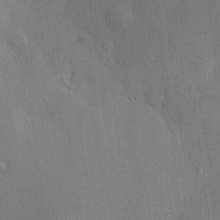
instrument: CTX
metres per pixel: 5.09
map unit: Hve
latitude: 18.6112
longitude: 150.4251
